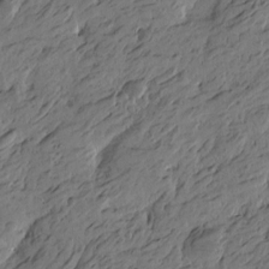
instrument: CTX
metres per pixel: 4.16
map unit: Htu
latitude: -5.9178
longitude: -179.3671
